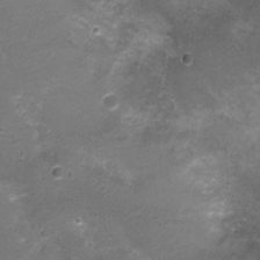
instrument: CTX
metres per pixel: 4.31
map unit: Nhu
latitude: 3.4615
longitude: -17.3481
